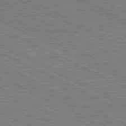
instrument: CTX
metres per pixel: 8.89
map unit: Hpe
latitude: -81.2754
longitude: 21.2376
